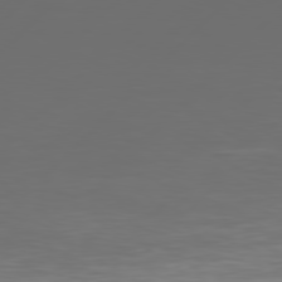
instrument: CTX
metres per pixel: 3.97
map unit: Hpe
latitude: 77.6694
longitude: -123.3482
